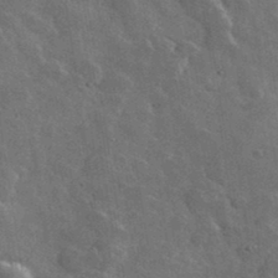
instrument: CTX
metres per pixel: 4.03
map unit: lHvf
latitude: 36.8758
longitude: -89.9717
